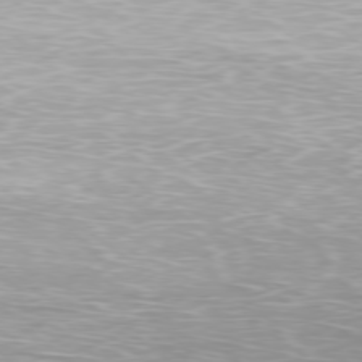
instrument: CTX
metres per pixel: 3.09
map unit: Ap
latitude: -78.5384
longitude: -93.8772
